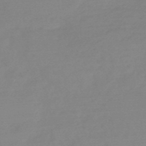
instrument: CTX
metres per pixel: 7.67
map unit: HNb
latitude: -49.8234
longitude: -38.9136
